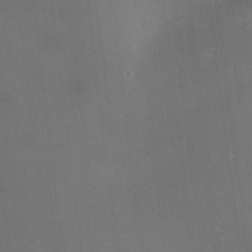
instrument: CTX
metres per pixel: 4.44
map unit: HNhu
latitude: 9.2159
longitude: 13.3510
